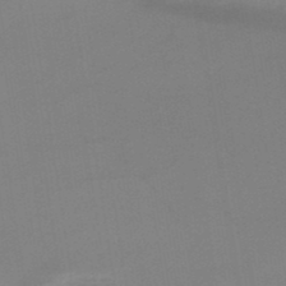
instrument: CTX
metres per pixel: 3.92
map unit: lHb
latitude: -48.8408
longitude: 67.7666
